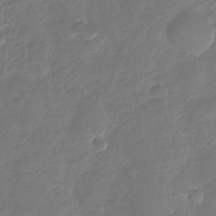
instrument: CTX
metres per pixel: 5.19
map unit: Nhu
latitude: -29.8045
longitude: -61.3104
